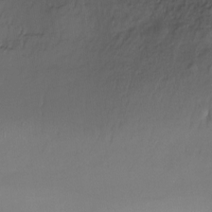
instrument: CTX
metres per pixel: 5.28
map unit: Ht
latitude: -15.3321
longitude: -45.7449
